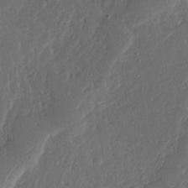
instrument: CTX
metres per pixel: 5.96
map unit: Ave
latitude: 14.3657
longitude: -137.9150
